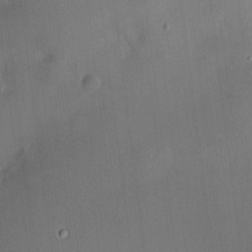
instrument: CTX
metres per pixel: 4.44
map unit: HNhu
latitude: 6.4034
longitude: 7.1242
